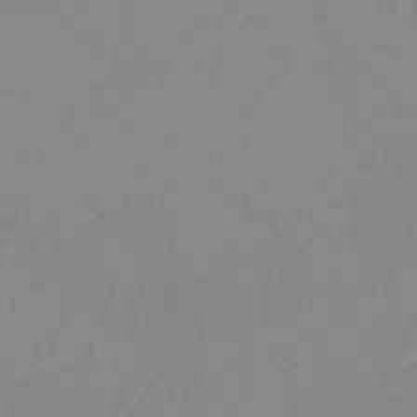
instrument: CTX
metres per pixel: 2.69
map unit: HNhu
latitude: -46.6329
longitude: 93.4832
